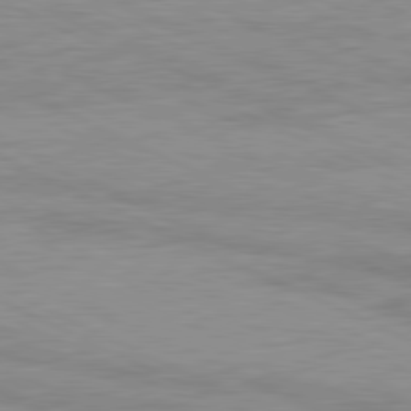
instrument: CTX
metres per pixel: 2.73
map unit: Ap
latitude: -81.8612
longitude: -72.5357
